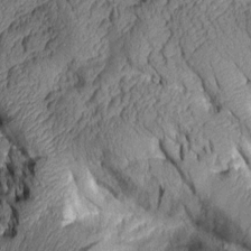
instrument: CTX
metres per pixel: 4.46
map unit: Aa
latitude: 8.6113
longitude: -128.3845
